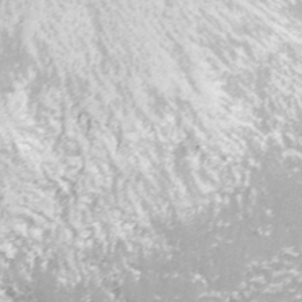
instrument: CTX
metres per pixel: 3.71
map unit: ANa
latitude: -41.6344
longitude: 104.2550
